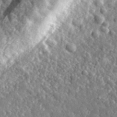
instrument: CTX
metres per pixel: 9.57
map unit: eHh
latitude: 35.0458
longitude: -80.1011
